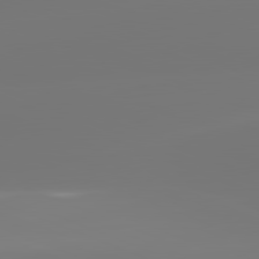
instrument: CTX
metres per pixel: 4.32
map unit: lApd
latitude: 81.7450
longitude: -150.9513
